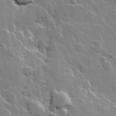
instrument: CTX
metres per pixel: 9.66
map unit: Hve
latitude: 23.2915
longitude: 149.0676
